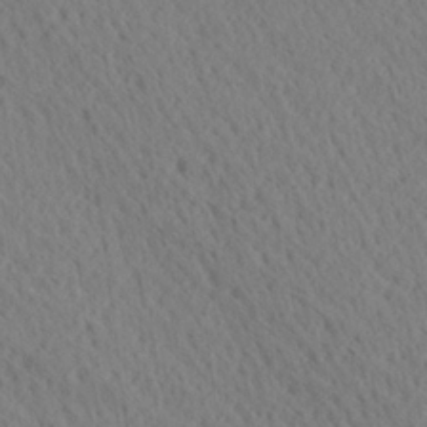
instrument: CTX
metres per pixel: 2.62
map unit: Ave
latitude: 20.7624
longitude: -139.4615
